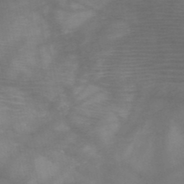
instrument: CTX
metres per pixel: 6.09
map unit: HNb
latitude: -48.2551
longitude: -41.0836
